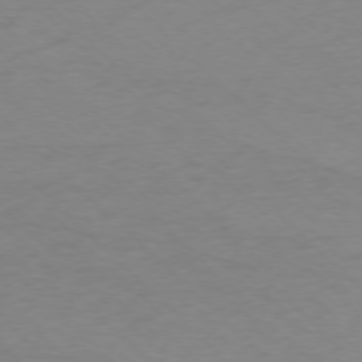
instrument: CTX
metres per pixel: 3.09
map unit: Ap
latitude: -76.1417
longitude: -78.0444
